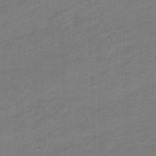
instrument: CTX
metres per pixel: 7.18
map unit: HNhu
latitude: -47.3320
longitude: 89.5399
